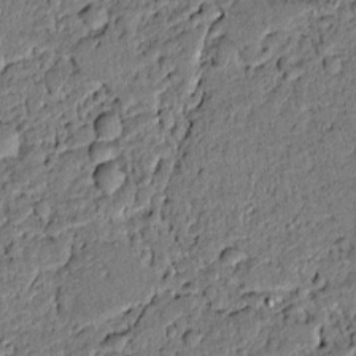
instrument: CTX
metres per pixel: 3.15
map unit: lAvf
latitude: 4.4223
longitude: 168.7085
